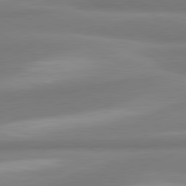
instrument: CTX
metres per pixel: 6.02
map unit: lApd
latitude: 80.4601
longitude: 175.5588
